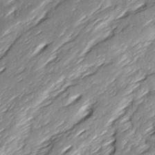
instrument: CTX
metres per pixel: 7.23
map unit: Ave
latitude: 15.8395
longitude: -136.9892
